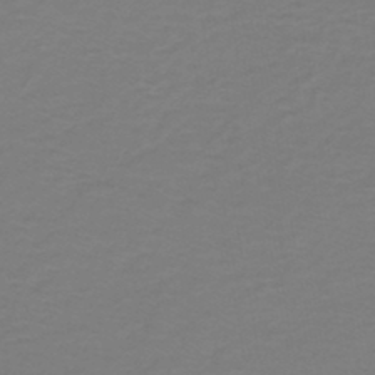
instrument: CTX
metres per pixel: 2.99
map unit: HNb
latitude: -46.2928
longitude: 53.4454
